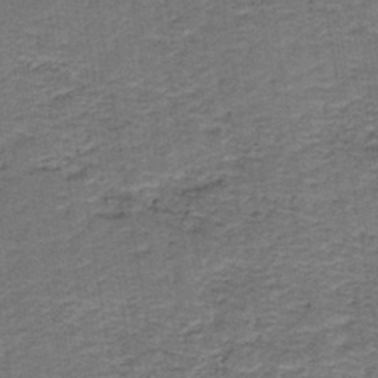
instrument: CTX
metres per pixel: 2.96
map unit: HNb
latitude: -39.4077
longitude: 50.5007
